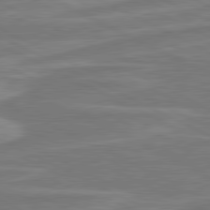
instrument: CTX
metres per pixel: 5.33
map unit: lApd
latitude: 81.0080
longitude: -174.6491
